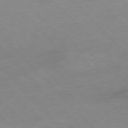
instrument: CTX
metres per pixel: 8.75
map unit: Hpe
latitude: -77.1998
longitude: 12.2929
